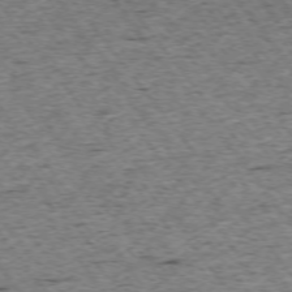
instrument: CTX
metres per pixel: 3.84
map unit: Ap
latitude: -74.5007
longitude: -87.0269
